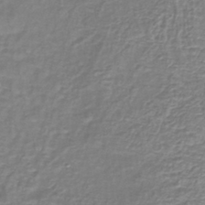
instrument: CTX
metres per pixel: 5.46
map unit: lHb
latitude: -40.3306
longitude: 61.4832
